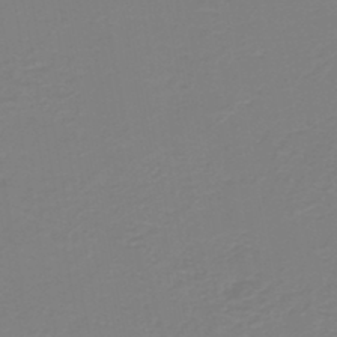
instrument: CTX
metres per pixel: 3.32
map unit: HNb
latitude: -45.5777
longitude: 53.4832
